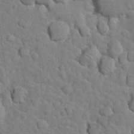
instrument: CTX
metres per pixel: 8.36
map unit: Nhu
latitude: 16.7624
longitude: -32.5357
